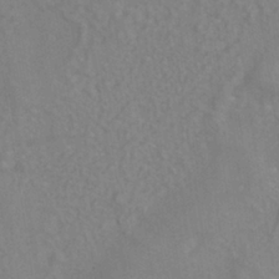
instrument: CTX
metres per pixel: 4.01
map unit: ANa
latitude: -38.6519
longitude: 95.5966
